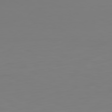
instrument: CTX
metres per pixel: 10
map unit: Hpe
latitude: -82.5951
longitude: 9.8800
